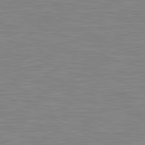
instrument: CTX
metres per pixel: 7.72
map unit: lApd
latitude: 81.3671
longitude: -169.4993
